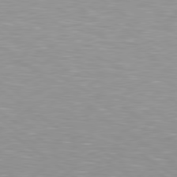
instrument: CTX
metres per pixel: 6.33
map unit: Hpe
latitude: 79.1781
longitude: -153.8961
